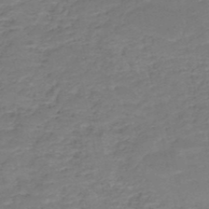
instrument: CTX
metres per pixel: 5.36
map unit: HNb
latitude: -50.3873
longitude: -48.0444
